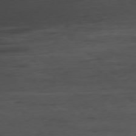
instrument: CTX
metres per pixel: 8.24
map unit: Ap
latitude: -78.2361
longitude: -92.6112
